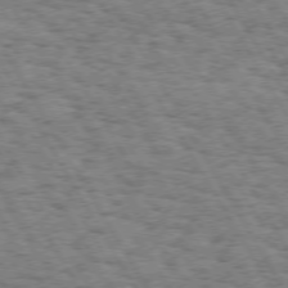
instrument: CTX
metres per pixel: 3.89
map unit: Hpe
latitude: 73.2348
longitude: -129.6694
